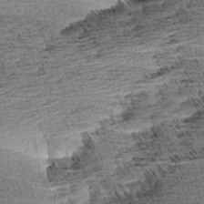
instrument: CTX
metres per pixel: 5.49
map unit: Aa
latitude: 7.6316
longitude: -137.7639
